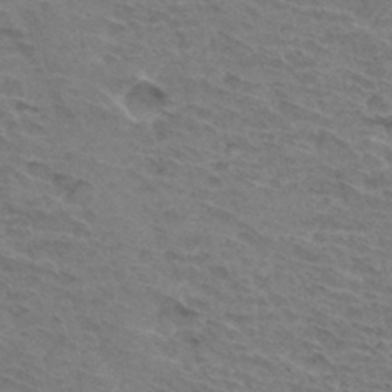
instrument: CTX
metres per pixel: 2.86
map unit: Hto
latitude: 33.2348
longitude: -45.4804
